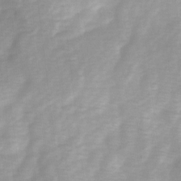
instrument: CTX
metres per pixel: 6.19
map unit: Ave
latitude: 1.7260
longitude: -112.4034
